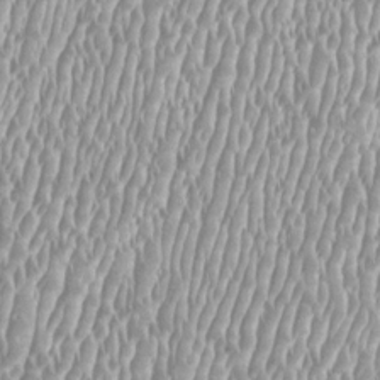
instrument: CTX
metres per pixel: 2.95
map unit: HNhu
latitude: -0.2929
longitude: -0.2333
